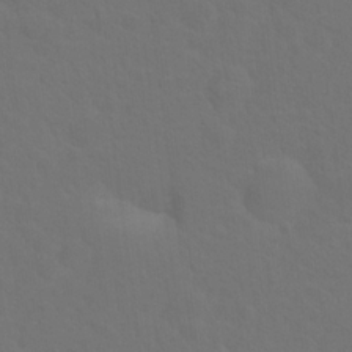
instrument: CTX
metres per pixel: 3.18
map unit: Hto
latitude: 19.2726
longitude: -39.6694
